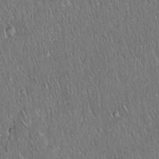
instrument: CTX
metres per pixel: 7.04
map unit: Hto
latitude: 16.8758
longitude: -57.6882
